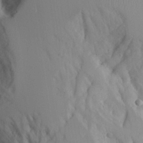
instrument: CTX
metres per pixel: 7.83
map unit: Aa
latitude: 25.2159
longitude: -131.6883
